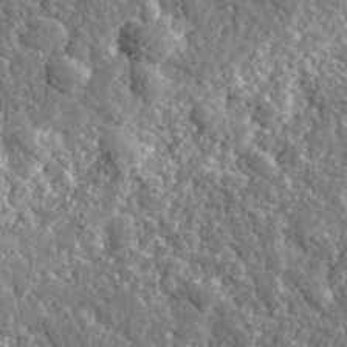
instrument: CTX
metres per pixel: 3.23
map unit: eHh
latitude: 35.3859
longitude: -80.2333
